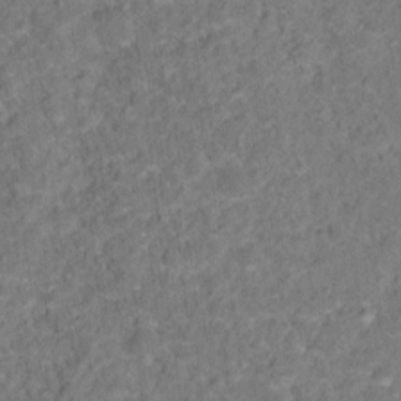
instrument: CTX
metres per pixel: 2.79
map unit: Ht
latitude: 15.0081
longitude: -37.8772
